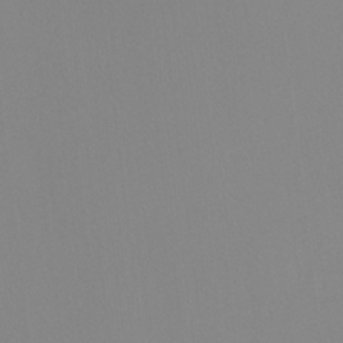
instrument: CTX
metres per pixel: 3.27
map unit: Nhu
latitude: -8.8408
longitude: -94.8569
